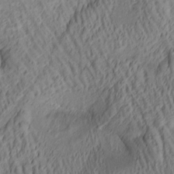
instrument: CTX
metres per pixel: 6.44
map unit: lAa
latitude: 4.8758
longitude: -116.8191
